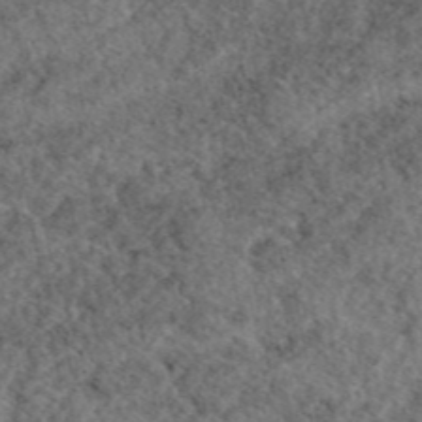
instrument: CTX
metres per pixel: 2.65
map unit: eAb
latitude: 45.5749
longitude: 113.0298
